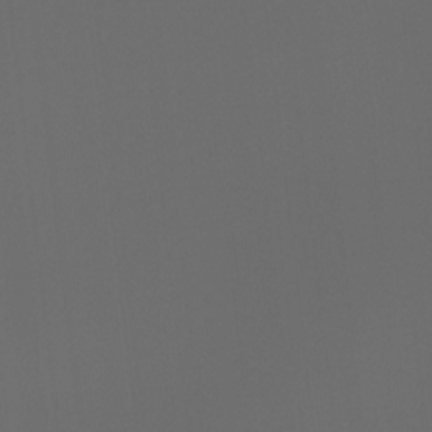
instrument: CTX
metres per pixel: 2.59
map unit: Hto
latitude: -7.9556
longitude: -48.6679
